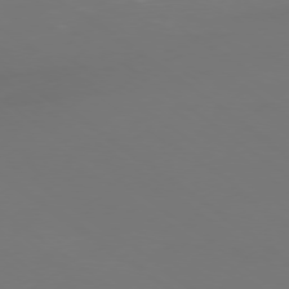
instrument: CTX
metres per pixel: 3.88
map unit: Ap
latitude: -78.6140
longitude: -93.3670
